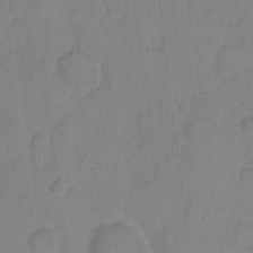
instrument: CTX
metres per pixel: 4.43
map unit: eHh
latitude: 6.4979
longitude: -65.3671
